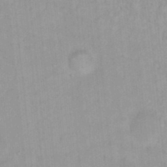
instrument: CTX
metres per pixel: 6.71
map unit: Hto
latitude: 16.2712
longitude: -34.7435
